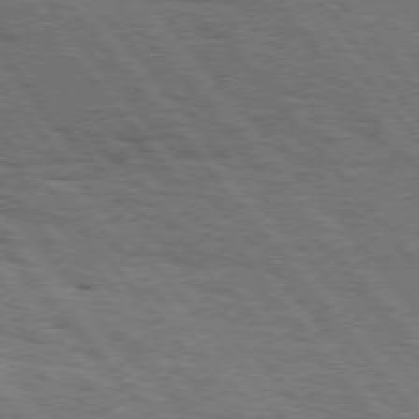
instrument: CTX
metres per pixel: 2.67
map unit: Hpe
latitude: 75.5749
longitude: -153.4238
